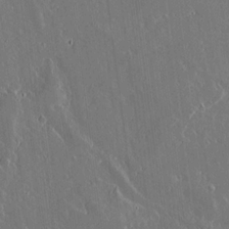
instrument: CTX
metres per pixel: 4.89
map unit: lAvf
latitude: 15.1781
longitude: -129.2915
